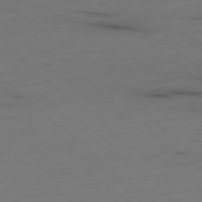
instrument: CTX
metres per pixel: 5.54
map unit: Ap
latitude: -78.5195
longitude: -61.1214
